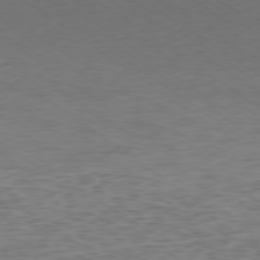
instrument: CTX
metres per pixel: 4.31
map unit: Ap
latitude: -78.6329
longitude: -75.4993
